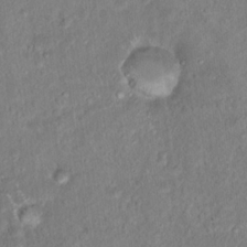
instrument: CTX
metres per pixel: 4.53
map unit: Hto
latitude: 16.8569
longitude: -40.1577
